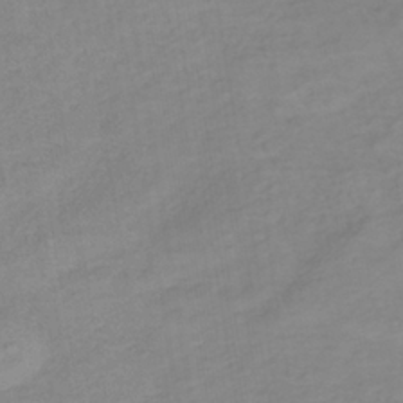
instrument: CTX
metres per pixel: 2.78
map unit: lHb
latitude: -36.6518
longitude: 70.8030
